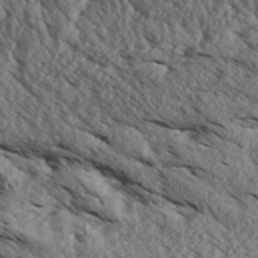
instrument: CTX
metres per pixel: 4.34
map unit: Aa
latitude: 30.9703
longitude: -137.7639
